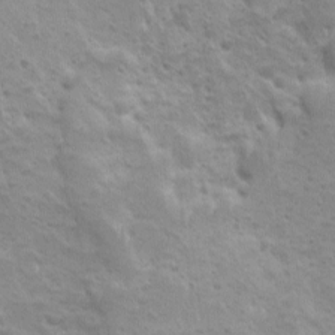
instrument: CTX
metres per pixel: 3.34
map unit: Ave
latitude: 10.2523
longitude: -104.7436
